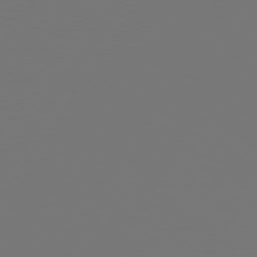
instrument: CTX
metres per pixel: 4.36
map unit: Hpe
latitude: 74.4790
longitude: -130.8191
